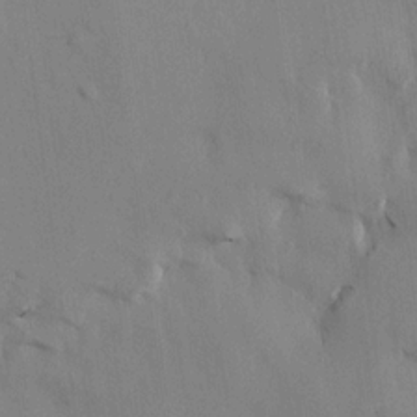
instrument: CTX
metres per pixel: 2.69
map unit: HNhu
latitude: 14.7625
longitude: 11.8611
